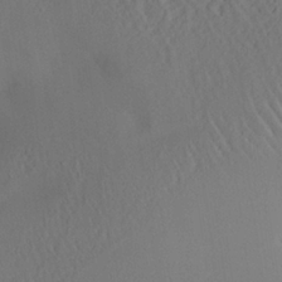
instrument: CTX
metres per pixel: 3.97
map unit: Aa
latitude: 25.6316
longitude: -133.6883
